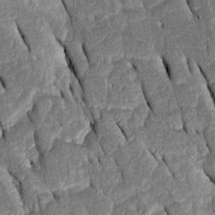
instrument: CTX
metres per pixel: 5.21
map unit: Htu
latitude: -0.5763
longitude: 150.0661
